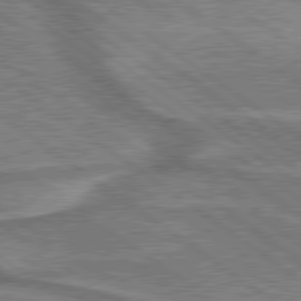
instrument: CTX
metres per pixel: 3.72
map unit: lApd
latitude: 79.6694
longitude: 174.0283
